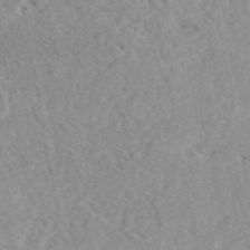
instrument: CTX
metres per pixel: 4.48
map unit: eAb
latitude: 44.3845
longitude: 114.3495
